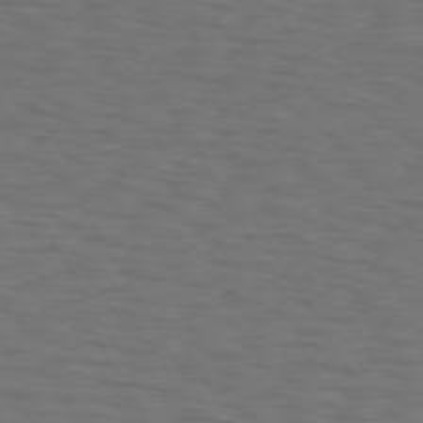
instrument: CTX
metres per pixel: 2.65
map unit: lApd
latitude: 72.9892
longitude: -73.8962
